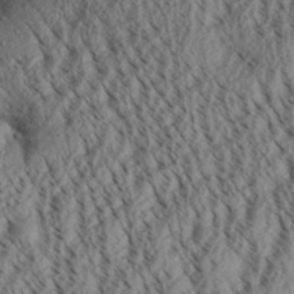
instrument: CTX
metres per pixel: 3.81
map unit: Aa
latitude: 30.8191
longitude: -138.2145
